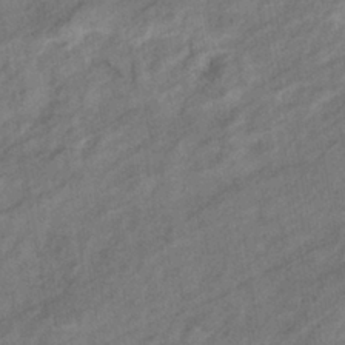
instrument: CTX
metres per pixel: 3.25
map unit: eHb
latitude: -40.5007
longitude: 82.8030
